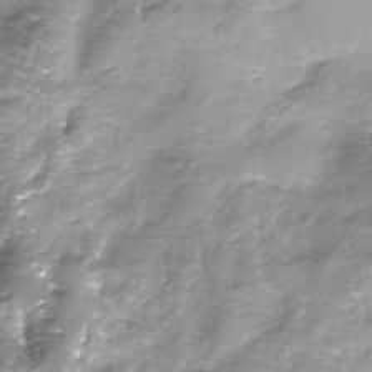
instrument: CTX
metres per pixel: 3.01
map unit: Nhe
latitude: -32.2929
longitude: -93.0836
